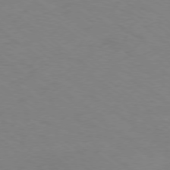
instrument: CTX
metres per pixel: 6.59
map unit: Ap
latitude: -78.3117
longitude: -75.9339
